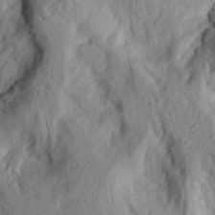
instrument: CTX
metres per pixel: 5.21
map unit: eHh
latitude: 24.1388
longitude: -80.0444
